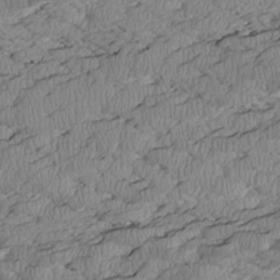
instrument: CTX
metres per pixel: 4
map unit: Htu
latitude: 2.6868
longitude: 149.6344
